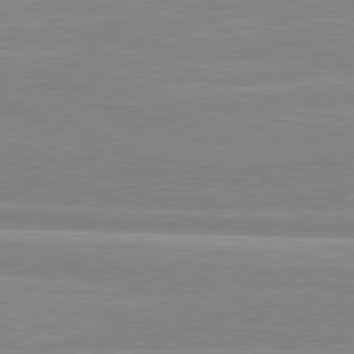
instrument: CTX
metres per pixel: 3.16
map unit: lApd
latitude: 80.5357
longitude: 170.8597
